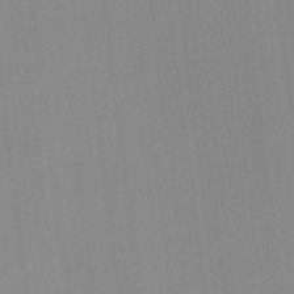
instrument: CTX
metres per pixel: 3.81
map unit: lHvf
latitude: -12.5007
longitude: -103.1592
